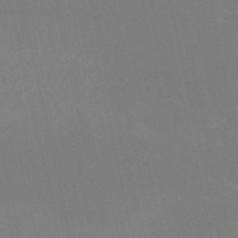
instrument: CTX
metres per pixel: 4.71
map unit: HNb
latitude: -54.1417
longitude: -35.4804
